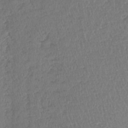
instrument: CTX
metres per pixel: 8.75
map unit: lHb
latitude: -39.5399
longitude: 68.1983
